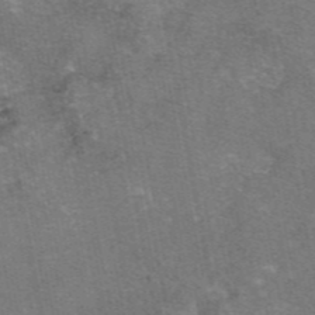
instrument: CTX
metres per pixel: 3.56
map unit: eAb
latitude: 46.9703
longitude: 103.9367
